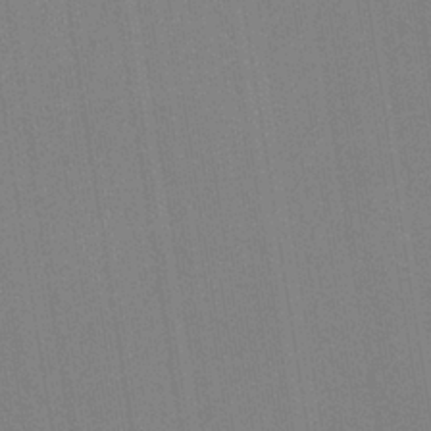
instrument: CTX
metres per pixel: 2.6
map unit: HNb
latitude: -35.1242
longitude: 54.9353
